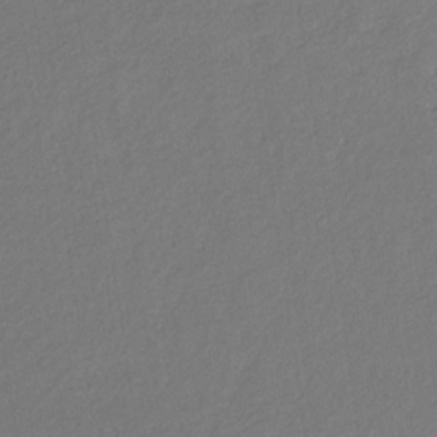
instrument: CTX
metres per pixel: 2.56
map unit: eHb
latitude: -29.8233
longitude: 67.9745
